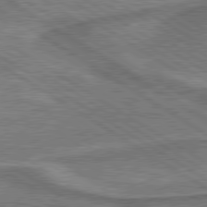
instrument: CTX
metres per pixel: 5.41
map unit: lApd
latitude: 79.8017
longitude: 172.2361
